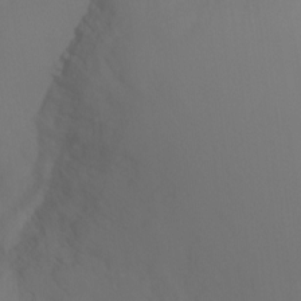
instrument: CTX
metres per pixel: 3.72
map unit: Ht
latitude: -7.3131
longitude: -29.6505
